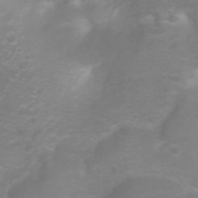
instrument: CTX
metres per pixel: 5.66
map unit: Ht
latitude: -2.8974
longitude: -61.2159
